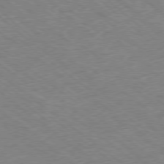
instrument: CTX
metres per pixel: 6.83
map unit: Ap
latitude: -78.8030
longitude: -49.7072
